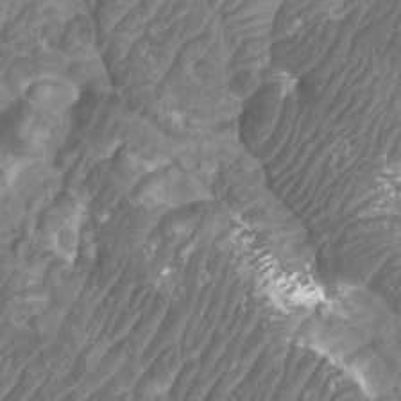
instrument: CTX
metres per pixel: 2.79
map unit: Htu
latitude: 3.6883
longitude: -20.8758
